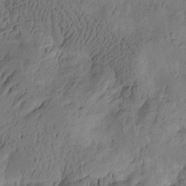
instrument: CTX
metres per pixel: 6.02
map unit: Htu
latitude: -2.5951
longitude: -176.4790
